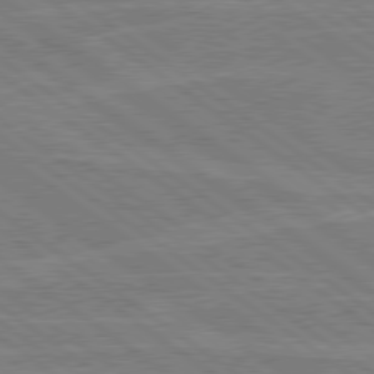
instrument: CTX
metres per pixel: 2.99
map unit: Hpe
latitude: 78.9136
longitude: -132.2334
